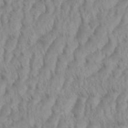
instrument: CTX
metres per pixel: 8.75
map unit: eHh
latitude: 36.1200
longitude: -137.9717
